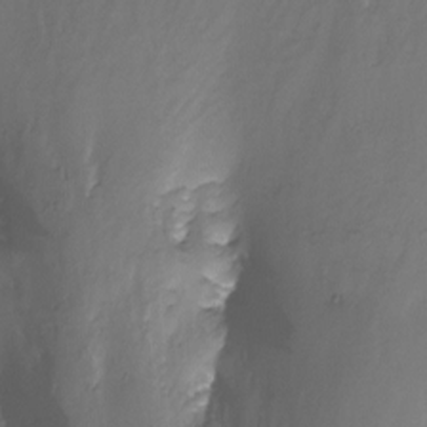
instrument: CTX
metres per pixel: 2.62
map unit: Nhu
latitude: -12.8219
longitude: -51.2537
